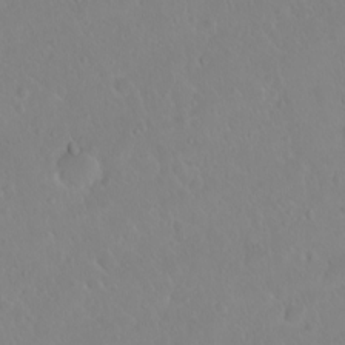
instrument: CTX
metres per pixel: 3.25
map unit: eHh
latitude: 1.5938
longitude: -55.3482
